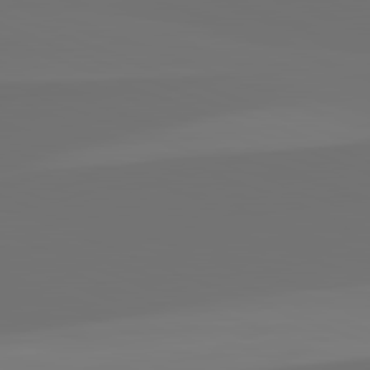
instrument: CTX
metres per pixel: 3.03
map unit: lApd
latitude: 82.3656
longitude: 154.9731
